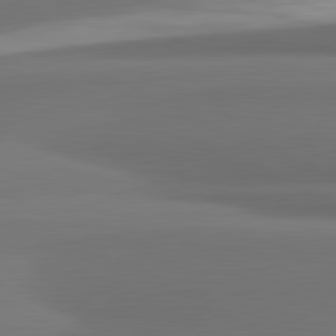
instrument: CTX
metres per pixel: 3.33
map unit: lApd
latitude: 81.7072
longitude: 172.5574
